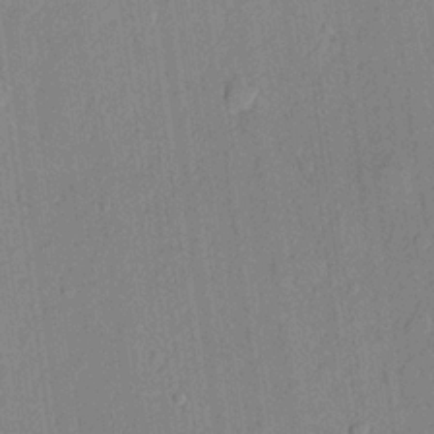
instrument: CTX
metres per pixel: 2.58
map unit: lHvf
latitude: 21.3482
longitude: 144.2362
